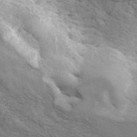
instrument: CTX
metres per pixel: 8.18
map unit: ANa
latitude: 45.9150
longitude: 37.7855
